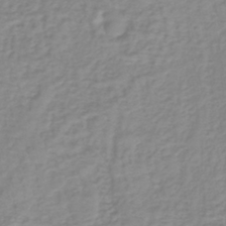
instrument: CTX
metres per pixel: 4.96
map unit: lHb
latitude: -40.1228
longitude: 72.0661
